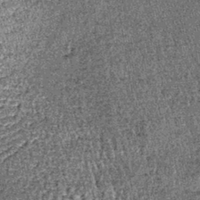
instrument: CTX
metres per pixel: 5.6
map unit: lHb
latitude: -39.8800
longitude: 67.2565
